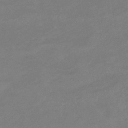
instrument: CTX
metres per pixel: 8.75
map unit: lHb
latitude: -34.5196
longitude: 67.3132
